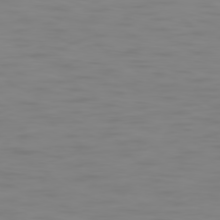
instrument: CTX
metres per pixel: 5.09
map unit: Ap
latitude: -79.1998
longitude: -94.9325
